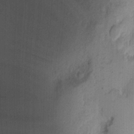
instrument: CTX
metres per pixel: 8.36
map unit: Ht
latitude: 13.4804
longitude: -74.7435
